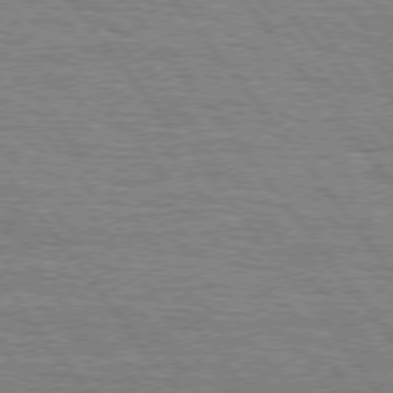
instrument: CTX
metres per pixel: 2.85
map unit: Hpe
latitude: 75.0270
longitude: -139.2348
